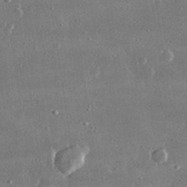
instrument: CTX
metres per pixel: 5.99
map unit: lHvf
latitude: 31.3482
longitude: -91.2348
